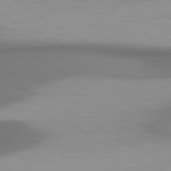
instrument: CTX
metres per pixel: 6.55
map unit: lApd
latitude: 80.9892
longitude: 174.3306
